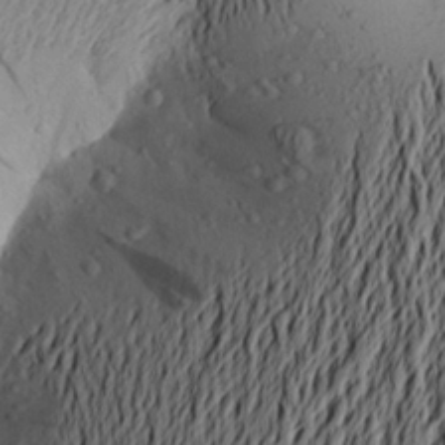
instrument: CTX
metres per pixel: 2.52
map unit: Aa
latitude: 21.9150
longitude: -149.0647
